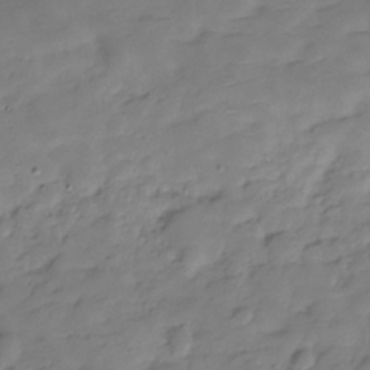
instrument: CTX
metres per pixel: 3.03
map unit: Hve
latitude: -29.9178
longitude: 90.7086
